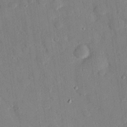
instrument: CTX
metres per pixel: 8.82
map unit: eHh
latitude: 27.3671
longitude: -79.1214
